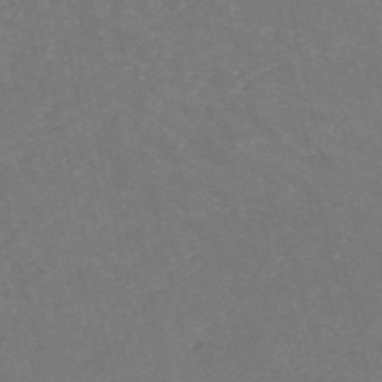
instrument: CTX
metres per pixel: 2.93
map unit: HNb
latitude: -52.6329
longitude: -48.7813
